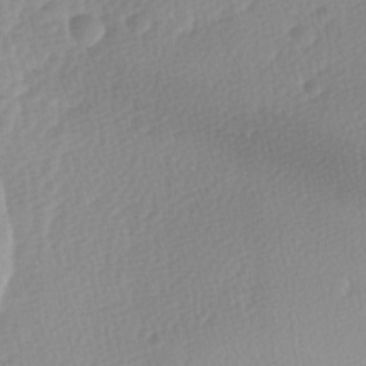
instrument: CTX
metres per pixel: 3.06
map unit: Ave
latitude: -9.1809
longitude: -123.5749
